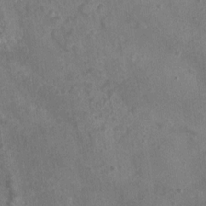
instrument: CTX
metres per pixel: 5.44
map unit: Htu
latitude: 2.5923
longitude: -19.9528
